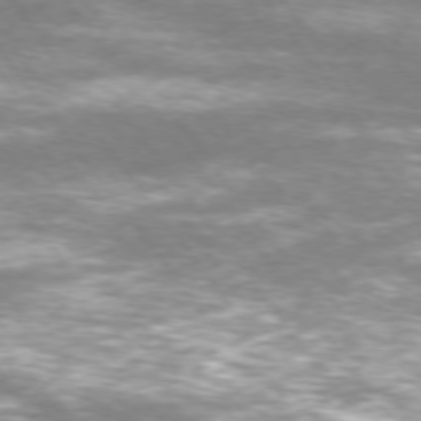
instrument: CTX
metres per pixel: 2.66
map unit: Ap
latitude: -76.9731
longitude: -72.3468
